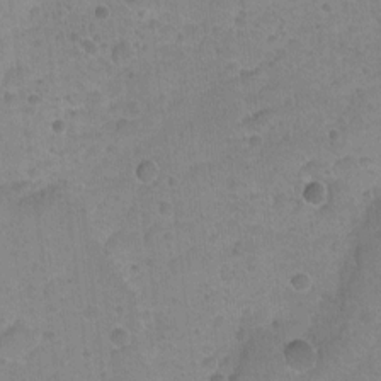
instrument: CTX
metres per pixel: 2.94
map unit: Hto
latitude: -4.6140
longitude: -36.3656
